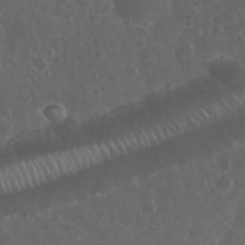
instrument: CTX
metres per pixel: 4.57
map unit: eHh
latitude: 33.7072
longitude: -61.1592
